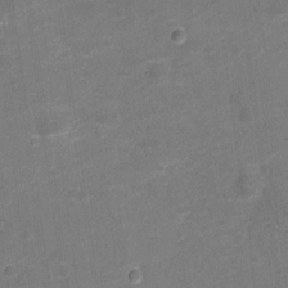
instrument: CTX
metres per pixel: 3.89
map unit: Nve
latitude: -20.1794
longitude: 103.7856
